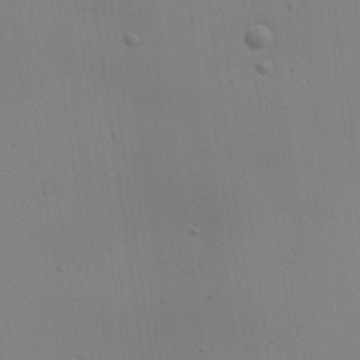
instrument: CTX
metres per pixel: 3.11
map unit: Aa
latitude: 26.5735
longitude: -130.2145
